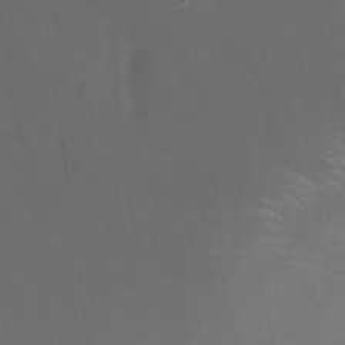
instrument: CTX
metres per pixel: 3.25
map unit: Nhu
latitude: -14.7275
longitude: -55.0080
